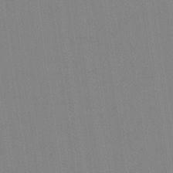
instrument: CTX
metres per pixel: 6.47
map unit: Aa
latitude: 33.0836
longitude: -142.7057
